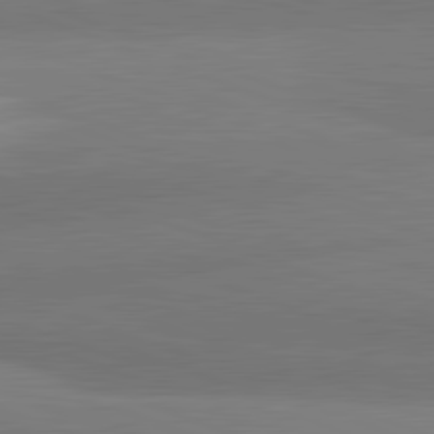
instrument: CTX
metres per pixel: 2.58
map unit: lApd
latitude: 82.1955
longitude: 136.3873
